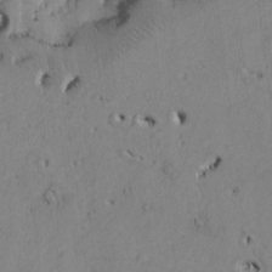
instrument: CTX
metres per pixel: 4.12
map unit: Htu
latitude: -3.4643
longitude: 168.4818
